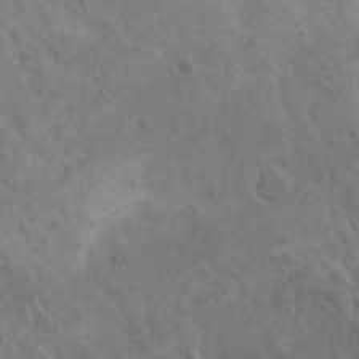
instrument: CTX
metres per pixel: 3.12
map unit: Nhu
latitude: 21.9150
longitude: -71.9150
